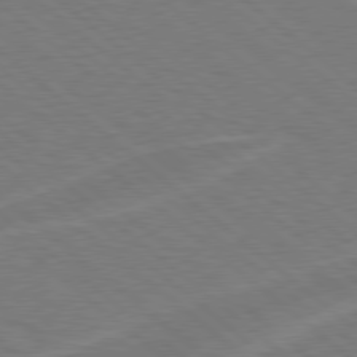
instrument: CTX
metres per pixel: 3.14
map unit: Hpe
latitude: 78.3468
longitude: -153.1403
